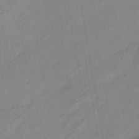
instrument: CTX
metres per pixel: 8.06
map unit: HNhu
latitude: -42.1038
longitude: 91.4455
